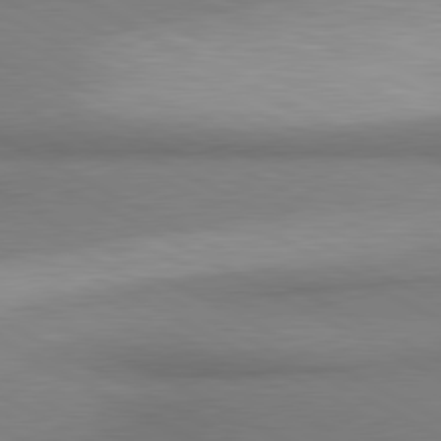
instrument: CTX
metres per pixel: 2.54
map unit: lApd
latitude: 80.7246
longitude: 162.9164
